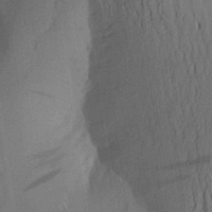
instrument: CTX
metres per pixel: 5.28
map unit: Aa
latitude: 25.3481
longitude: -149.0458
